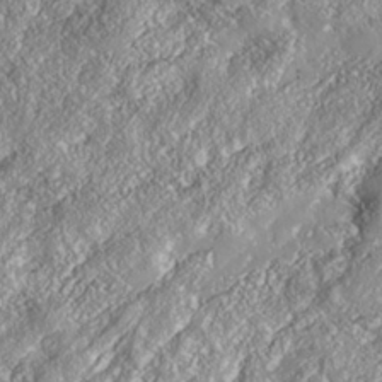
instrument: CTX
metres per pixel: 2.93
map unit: Nhe
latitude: -37.6155
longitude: 138.1039
